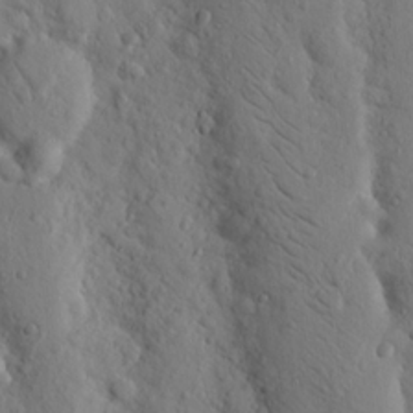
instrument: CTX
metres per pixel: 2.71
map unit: Nhu
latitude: 18.0822
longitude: -76.8191
